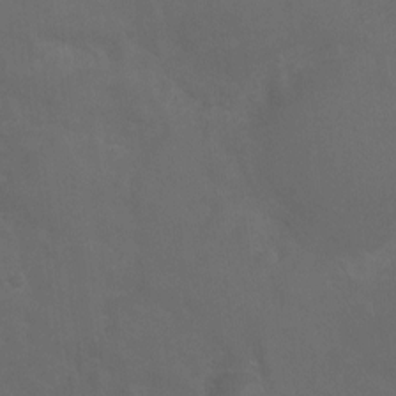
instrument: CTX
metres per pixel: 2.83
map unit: Ht
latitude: 1.0458
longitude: -22.0255
